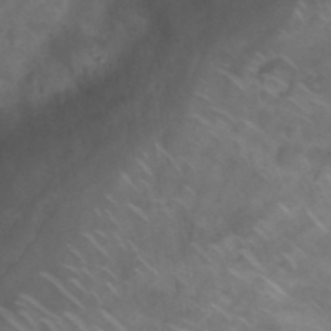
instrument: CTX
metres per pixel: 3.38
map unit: Nhu
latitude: 26.2523
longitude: -54.6301
